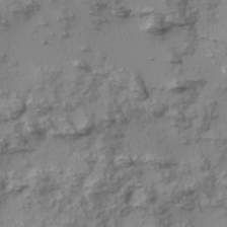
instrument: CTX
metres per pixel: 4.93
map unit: Ave
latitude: 0.3278
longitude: -110.3845
